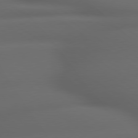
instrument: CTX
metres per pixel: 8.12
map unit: lApd
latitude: 79.2537
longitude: -165.6505
